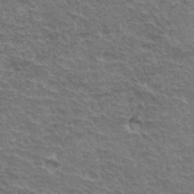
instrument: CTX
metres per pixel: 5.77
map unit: Hto
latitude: 35.1592
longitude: -45.4426
